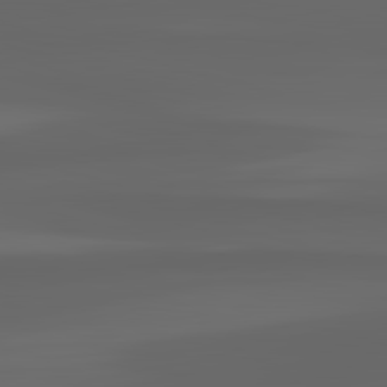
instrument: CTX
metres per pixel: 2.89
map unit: lApd
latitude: 83.0458
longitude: -134.6490
